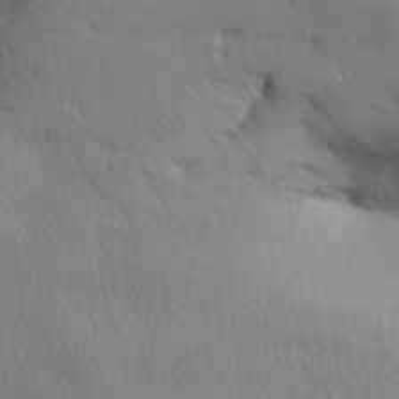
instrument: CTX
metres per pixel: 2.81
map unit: Aa
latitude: 31.7072
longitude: -145.2159
